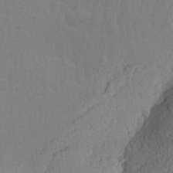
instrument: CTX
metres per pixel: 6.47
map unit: Aa
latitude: 25.3292
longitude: -145.3859
